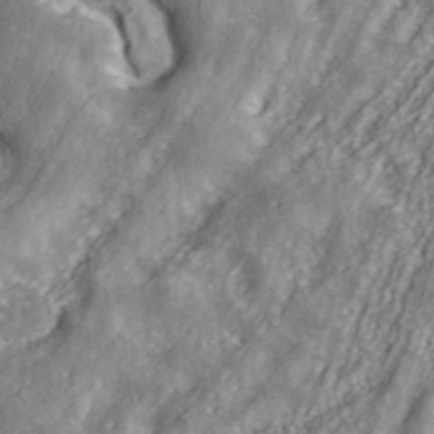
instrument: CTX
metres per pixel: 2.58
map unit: ANa
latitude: 39.8961
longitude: 34.1417
